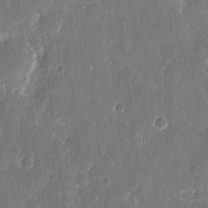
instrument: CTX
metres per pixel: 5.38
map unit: eHh
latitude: 11.8961
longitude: -72.5546
